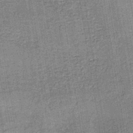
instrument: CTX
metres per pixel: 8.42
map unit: lHb
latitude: -39.1431
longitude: 60.5763
